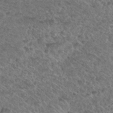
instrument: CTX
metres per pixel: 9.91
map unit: Hto
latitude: 32.4979
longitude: -49.4048
